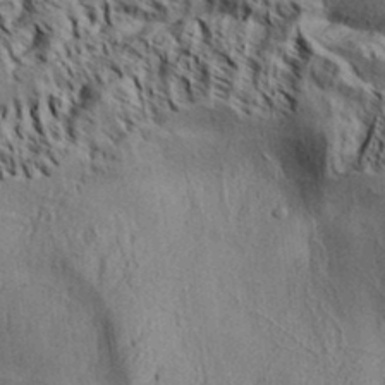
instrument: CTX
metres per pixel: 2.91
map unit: Aa
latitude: 32.5546
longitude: -137.2537
